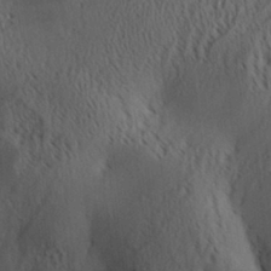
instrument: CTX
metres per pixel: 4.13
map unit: Aa
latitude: 30.3657
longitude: -140.7813
